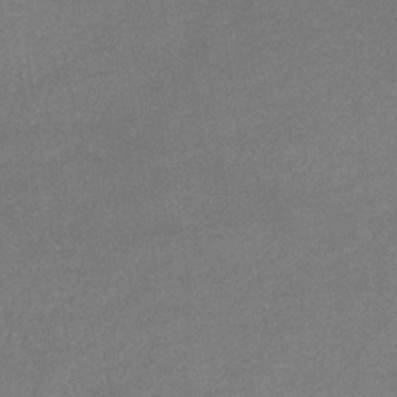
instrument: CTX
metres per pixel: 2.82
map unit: eHb
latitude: -33.5399
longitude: 68.1416
